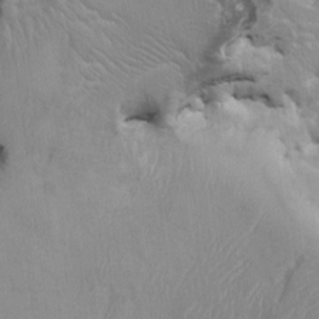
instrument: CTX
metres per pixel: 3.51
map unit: HNhu
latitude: 7.7261
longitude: -3.9528
